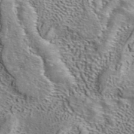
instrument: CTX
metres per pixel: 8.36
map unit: ANa
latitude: 41.0269
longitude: 17.8801
